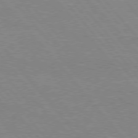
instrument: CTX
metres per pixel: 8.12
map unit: Hpe
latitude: 76.2711
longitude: -151.4237
